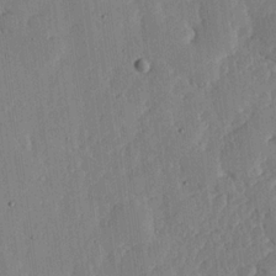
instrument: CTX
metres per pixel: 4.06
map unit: lHvf
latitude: 18.4979
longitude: -115.0269
